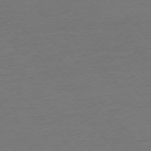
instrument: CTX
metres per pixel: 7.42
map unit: Ap
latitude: -76.7463
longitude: -93.2348
